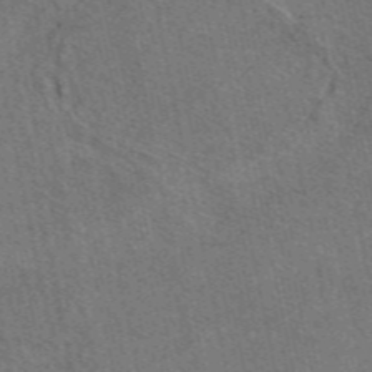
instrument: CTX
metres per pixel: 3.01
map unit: eAb
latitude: 48.4412
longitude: 115.4265
